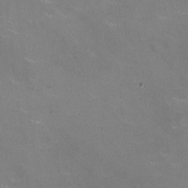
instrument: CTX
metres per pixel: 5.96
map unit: HNhu
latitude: -0.2551
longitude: -2.3278
